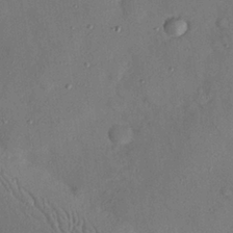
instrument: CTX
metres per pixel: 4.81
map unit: Nhu
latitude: 25.3859
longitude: -73.3104
